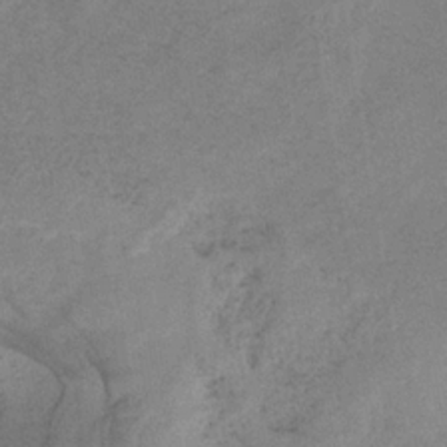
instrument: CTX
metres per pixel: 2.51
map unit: HNb
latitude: -32.2740
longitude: 61.9367
